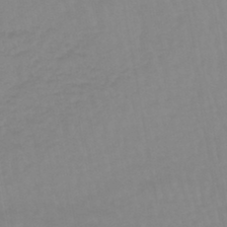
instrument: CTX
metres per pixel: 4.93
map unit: eHb
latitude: -45.2376
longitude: 79.8800
